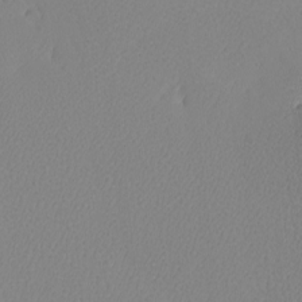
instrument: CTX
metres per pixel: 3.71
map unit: eHh
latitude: -7.9178
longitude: -70.7624
